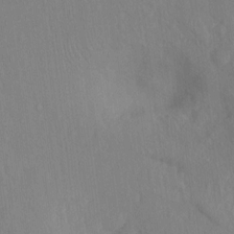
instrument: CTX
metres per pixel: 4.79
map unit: Hto
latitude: -12.7841
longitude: -39.4426
